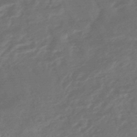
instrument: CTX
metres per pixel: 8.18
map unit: HNhu
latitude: -47.1431
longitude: 90.0661
